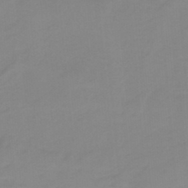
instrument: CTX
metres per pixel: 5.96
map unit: HNb
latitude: -34.5574
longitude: 57.8044
